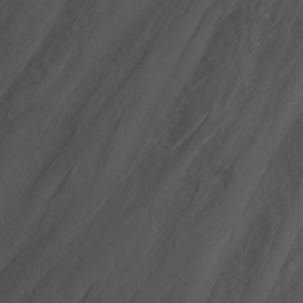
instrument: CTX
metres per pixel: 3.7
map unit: Nhu
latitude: -9.5399
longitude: -77.9717
